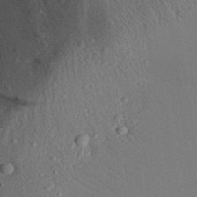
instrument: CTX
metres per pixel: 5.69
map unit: Aa
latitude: 29.8961
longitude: -136.8947
